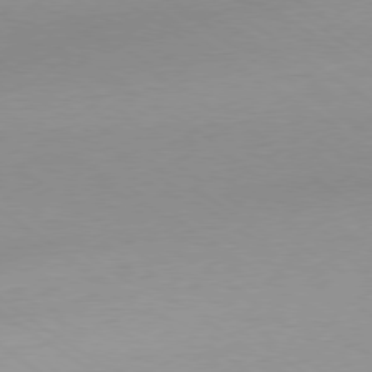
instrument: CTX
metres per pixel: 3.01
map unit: Ap
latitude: -79.3320
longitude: -55.0836
